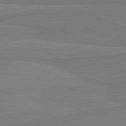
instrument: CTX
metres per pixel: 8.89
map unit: lApd
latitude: 82.0822
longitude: 166.4629
